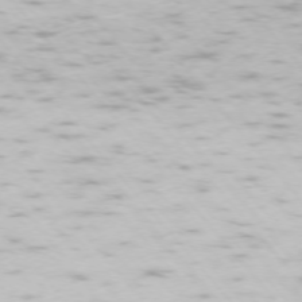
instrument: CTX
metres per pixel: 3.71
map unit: Ap
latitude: -74.5007
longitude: -73.9339
